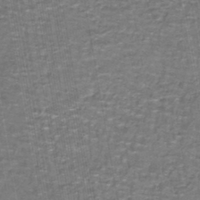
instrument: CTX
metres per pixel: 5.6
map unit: lHb
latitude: -43.1053
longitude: 55.3321
